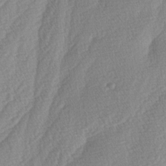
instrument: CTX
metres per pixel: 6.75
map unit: lAa
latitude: -4.7463
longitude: -130.2334
